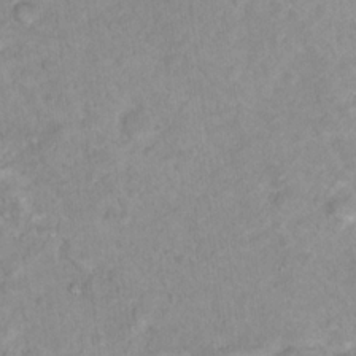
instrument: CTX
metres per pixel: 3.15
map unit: Nhu
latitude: 16.2523
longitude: -31.6505
